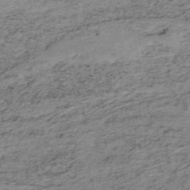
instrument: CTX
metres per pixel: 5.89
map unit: HNb
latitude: -51.8233
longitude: -53.3104
